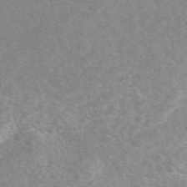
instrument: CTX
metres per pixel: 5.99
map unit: eAb
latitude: 48.0444
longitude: 117.1431
